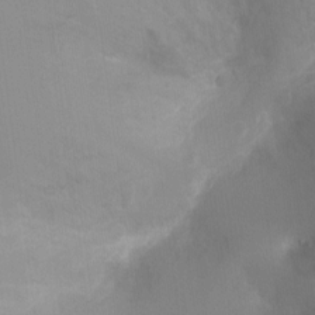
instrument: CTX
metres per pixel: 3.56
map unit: Ht
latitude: -8.7463
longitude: -24.9324
